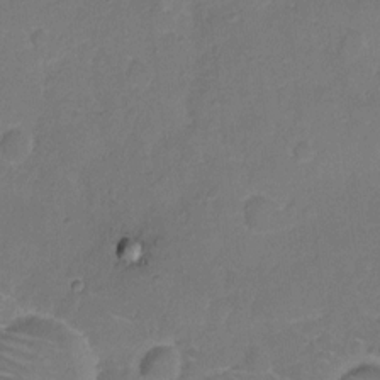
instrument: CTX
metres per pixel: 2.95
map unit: Hto
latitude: 4.7435
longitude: -61.3292
